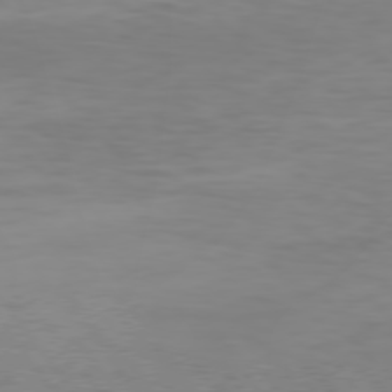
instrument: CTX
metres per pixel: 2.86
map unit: Hpe
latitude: 75.6127
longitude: -142.9703
